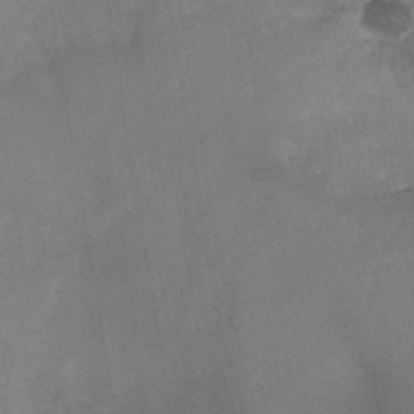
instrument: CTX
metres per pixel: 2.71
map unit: HNb
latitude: -44.5952
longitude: -37.0270
